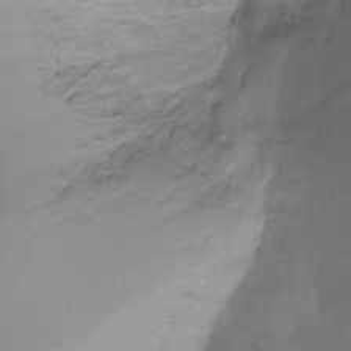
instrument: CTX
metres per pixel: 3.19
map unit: Ht
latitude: -16.5385
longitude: -45.1781
